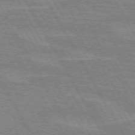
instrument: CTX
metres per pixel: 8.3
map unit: lApd
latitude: 72.3279
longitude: -55.4993
